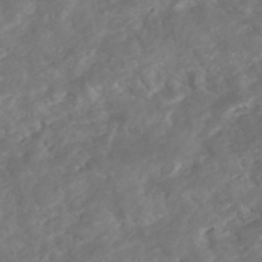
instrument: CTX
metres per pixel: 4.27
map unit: Nhe
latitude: -47.8989
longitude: -171.9339
